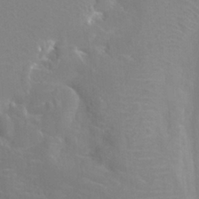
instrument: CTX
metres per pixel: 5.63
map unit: Htu
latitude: -12.2362
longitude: -73.4427
